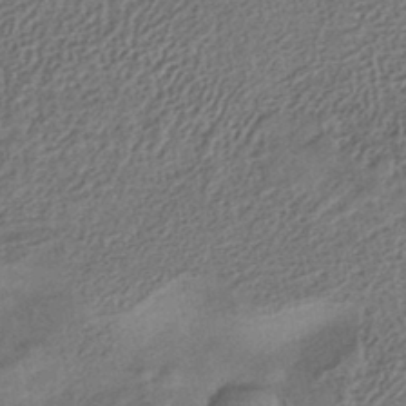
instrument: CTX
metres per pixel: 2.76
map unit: eHb
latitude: -42.1038
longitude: 84.0283
